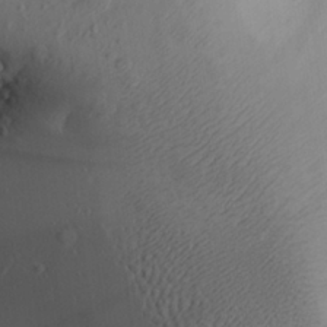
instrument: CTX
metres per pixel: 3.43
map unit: Aa
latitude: 25.5182
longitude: -136.7624
